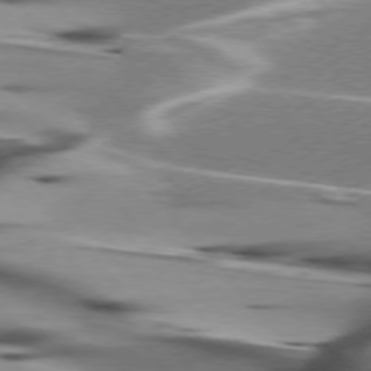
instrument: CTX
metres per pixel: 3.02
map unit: lApd
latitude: 75.9528
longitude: -64.1767
